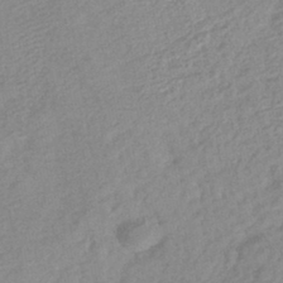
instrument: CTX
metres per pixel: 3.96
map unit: lHb
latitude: -42.4062
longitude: 73.5021
